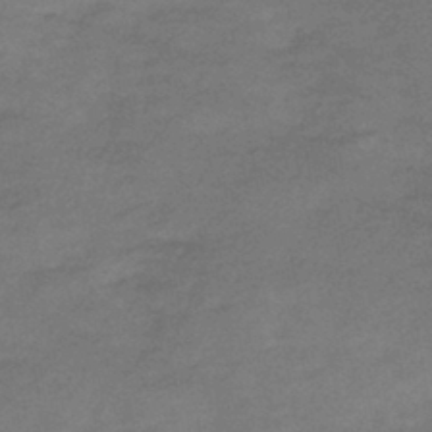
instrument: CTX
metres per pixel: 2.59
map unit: HNhu
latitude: -43.2753
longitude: 95.0108
